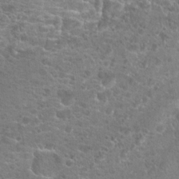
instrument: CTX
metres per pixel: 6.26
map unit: Hto
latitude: 19.4993
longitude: -41.4237
